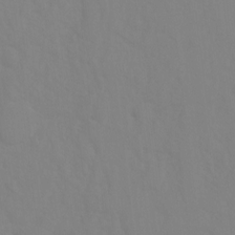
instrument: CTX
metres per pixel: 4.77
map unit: Ht
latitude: -9.3321
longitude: -34.9135
